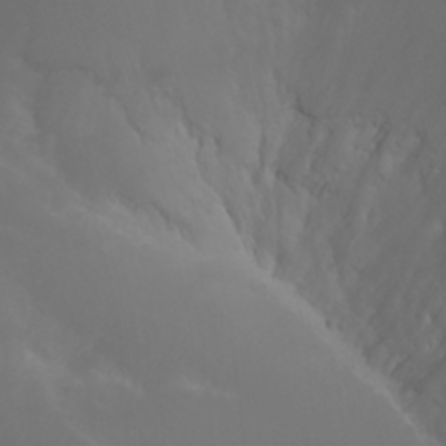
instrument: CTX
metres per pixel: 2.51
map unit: Nhu
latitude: 23.5938
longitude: -64.9136
